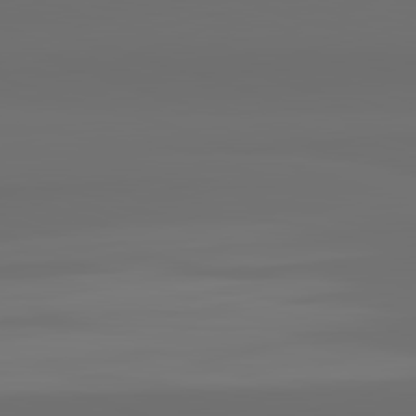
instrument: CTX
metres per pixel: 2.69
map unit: lApd
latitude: 82.7813
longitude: 162.8597
